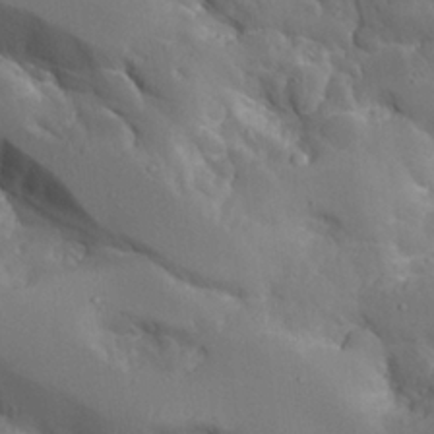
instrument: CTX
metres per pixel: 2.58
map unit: Aa
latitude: 26.2145
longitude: -128.1578
